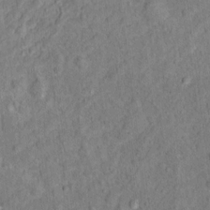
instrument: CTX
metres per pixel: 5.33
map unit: Hto
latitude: 12.4412
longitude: -38.5168
